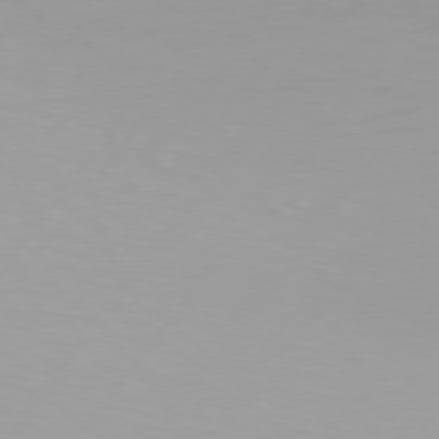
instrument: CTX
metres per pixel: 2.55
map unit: Hpe
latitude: 74.8002
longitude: -129.4804
